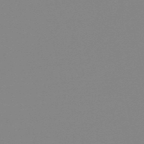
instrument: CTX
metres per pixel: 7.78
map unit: eHb
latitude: -50.3117
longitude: 73.6911
